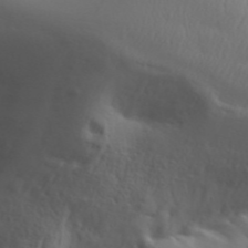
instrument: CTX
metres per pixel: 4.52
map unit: Aa
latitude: 32.8758
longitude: -143.6883
